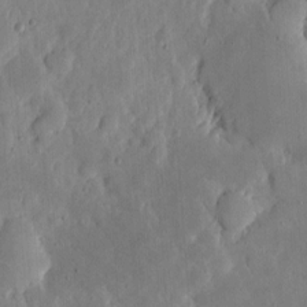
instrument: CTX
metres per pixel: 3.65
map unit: eHh
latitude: 5.5749
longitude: -70.6112
